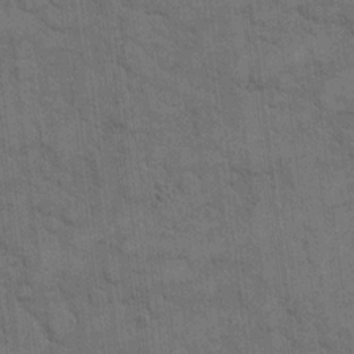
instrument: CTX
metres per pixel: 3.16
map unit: eHh
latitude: 13.1214
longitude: -65.3293
